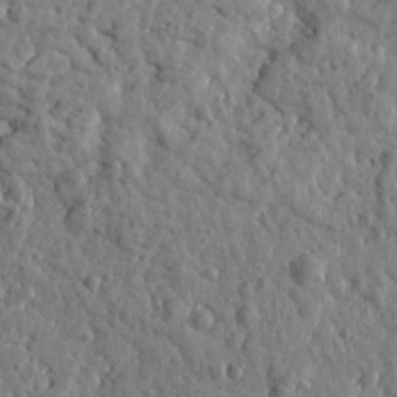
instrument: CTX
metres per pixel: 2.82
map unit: Htu
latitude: -0.3496
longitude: -178.9136
